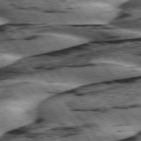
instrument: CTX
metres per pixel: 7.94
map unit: lApd
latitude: 76.0822
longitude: -82.3467
